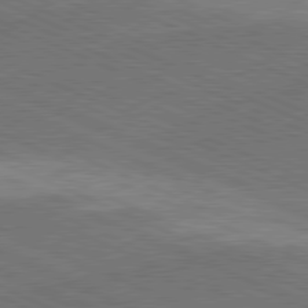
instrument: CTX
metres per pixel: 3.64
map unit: lApd
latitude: 80.4223
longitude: -84.0444
